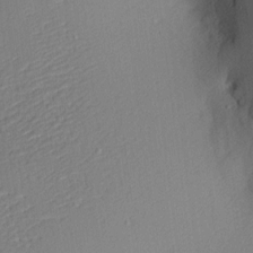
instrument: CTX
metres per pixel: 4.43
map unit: Nhu
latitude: 0.7246
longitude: -77.1592
